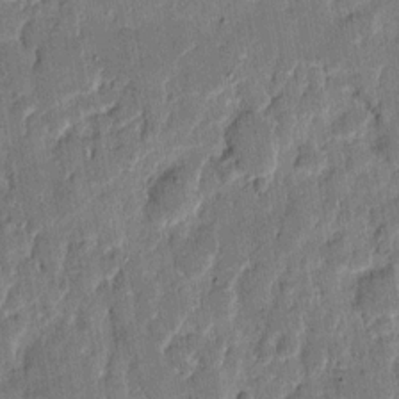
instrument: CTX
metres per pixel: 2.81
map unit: eHh
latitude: 8.8569
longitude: -66.4979
